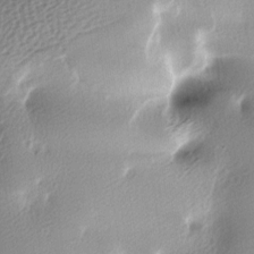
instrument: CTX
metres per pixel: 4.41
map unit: lAa
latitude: -6.0283
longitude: -123.1592
